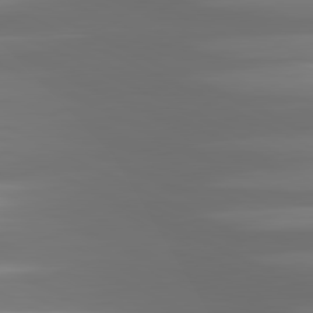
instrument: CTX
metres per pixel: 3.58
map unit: lApd
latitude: 81.1403
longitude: -139.4426
